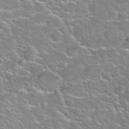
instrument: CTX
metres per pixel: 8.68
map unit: Nhu
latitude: 31.5560
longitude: -50.3656
